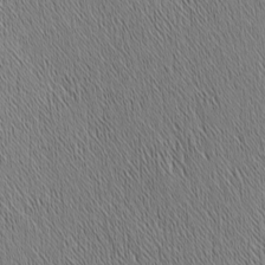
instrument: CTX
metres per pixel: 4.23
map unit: Nhu
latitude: -6.5196
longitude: -152.1767
